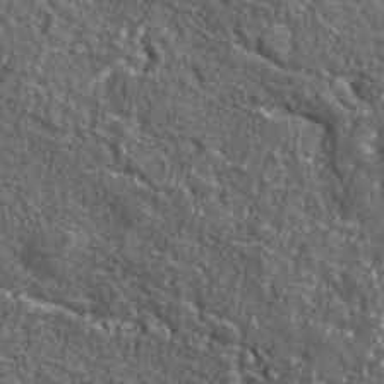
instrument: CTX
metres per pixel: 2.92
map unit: ANa
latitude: 40.4412
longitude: -89.8206
